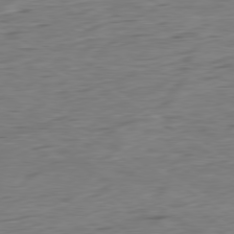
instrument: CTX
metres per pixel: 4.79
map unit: Hpe
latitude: -79.6533
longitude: 10.6896
